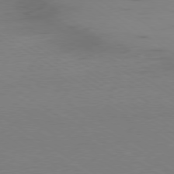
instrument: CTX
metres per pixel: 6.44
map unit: Ap
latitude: -79.8422
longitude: -58.6113
